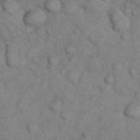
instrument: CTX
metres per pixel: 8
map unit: eHh
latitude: 22.1011
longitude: -59.0459
